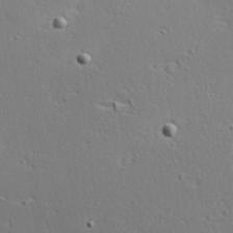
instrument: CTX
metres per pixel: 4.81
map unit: Hve
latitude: 24.1766
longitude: -98.1577
